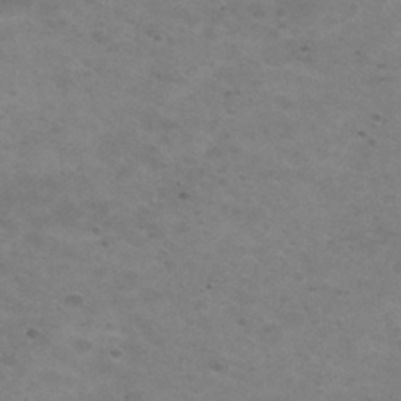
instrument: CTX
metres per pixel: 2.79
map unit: Nhu
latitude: 29.6316
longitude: -48.0822
